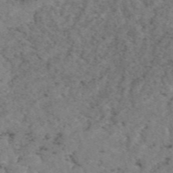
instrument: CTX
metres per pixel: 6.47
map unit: eAb
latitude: 48.9136
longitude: 108.2550
